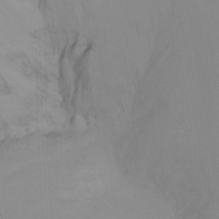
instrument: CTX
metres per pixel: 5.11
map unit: Ht
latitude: -15.5399
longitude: -48.5735
